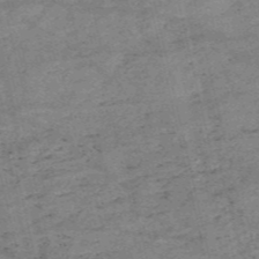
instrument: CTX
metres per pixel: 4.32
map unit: HNb
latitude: -54.4440
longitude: -42.4601
